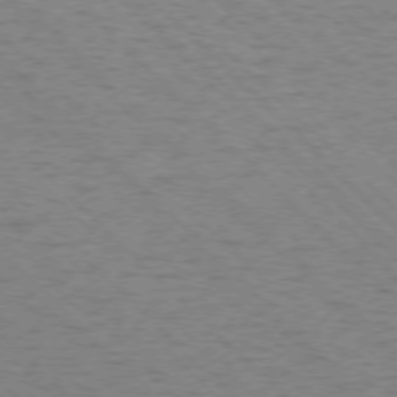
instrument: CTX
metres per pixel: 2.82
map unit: Ap
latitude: -75.7667
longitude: -80.1956
